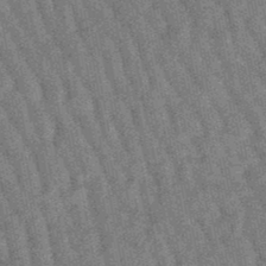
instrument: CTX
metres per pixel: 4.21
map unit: lHb
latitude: -47.8422
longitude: 77.7289
